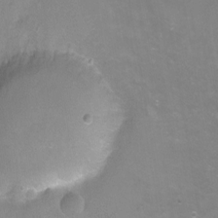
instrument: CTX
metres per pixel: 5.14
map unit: Nhu
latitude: -11.4077
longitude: -46.3468
